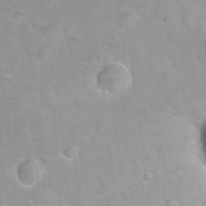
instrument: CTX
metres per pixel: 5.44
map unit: eHh
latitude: 24.4412
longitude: -63.2348
